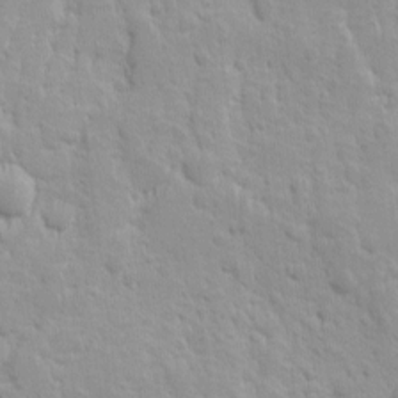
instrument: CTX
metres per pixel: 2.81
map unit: Ave
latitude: 9.9528
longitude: -104.5924
